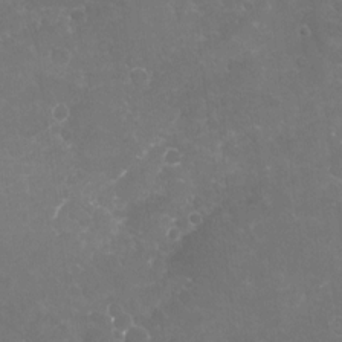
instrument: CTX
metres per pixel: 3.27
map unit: Nhu
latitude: -19.0675
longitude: -57.7638
